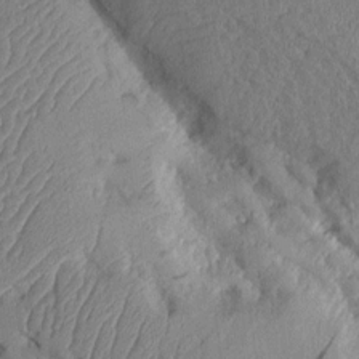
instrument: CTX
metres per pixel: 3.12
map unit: Aa
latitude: 9.9528
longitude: -127.6316
